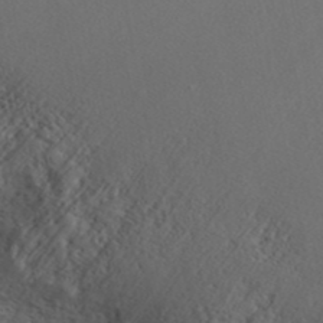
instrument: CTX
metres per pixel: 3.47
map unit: ANa
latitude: 41.9150
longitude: 55.2376
